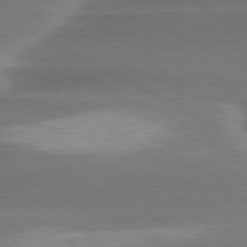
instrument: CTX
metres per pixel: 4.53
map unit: lApd
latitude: 79.6316
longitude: -116.0255
